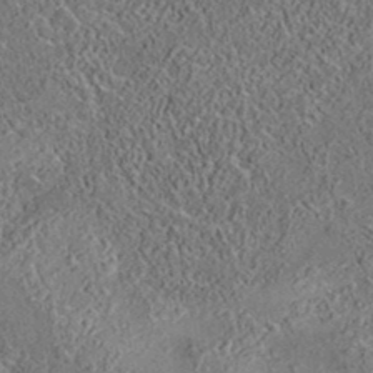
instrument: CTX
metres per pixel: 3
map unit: eAb
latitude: 35.5371
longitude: 109.1242
